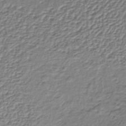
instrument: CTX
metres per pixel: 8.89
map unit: lHb
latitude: -36.7841
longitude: 58.5573
